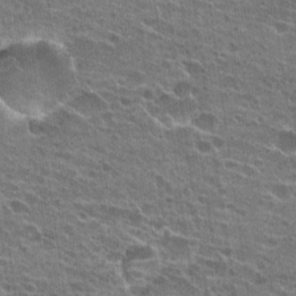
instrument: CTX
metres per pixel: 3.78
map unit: Hto
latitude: 23.5371
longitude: -42.9325
